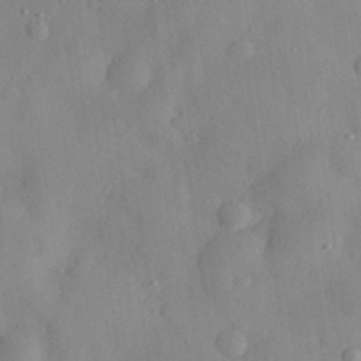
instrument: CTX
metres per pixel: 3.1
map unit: eHh
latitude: 29.9717
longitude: -73.7450
